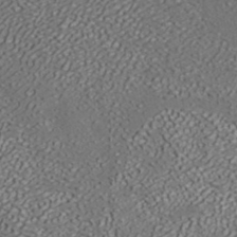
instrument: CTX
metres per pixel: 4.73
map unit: ANa
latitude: 36.8758
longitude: 18.4440
